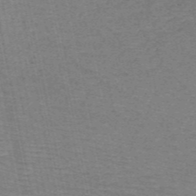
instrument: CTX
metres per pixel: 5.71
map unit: HNb
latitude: -53.9367
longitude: -45.3292
